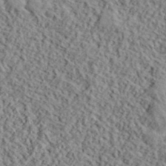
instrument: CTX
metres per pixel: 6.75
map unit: lHvf
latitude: 40.8191
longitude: -87.8961
